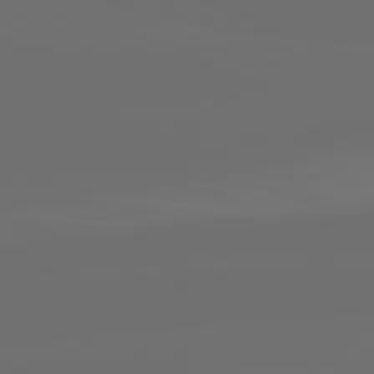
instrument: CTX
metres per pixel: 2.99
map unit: lApd
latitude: 82.1577
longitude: -164.6113
